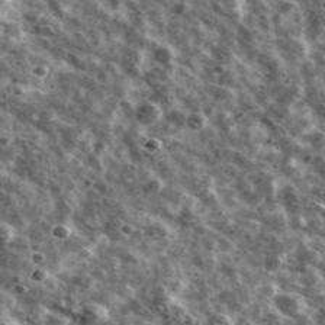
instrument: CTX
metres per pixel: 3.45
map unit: Ave
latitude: 41.6883
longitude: -107.6316
